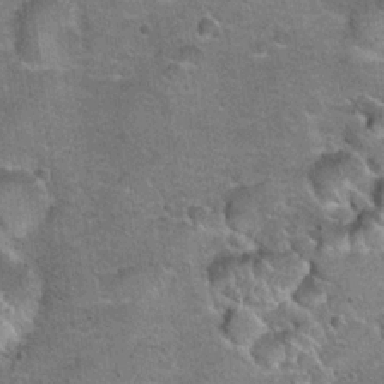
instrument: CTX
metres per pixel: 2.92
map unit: Hto
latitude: 20.3090
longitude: -48.9703
